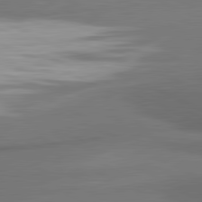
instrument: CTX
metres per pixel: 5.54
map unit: lApd
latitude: 81.4615
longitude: 175.0108
